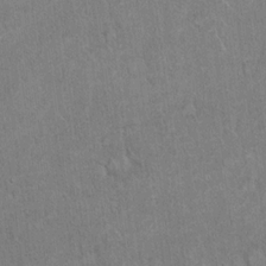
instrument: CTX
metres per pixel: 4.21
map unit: Hto
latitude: 18.6301
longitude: -61.0458
